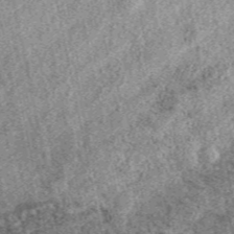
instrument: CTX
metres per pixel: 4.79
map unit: eAb
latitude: 38.4223
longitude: 110.0472
